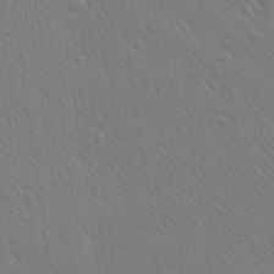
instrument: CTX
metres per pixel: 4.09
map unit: Ave
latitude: 20.3845
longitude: -139.0458
